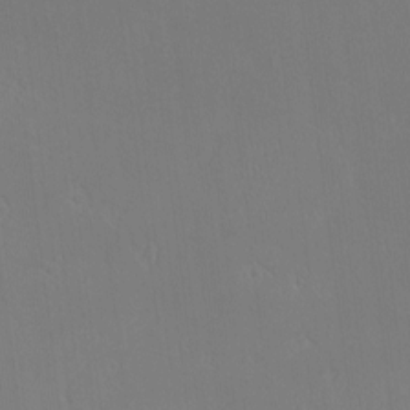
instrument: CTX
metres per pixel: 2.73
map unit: eHh
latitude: -3.0108
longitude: 19.4643
